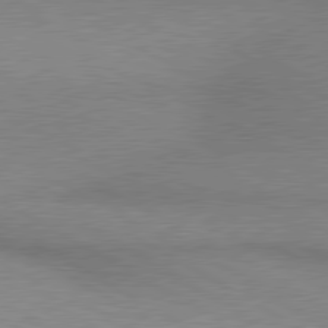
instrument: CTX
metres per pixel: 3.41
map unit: lApd
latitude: 80.0633
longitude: 165.8612
